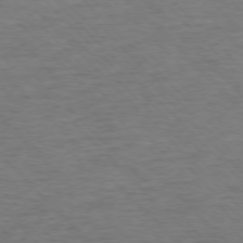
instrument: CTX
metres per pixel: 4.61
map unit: Ap
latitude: -77.1620
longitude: -94.9325
